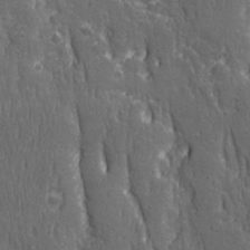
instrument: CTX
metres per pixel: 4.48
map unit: Ave
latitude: 22.4979
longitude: -134.6490
